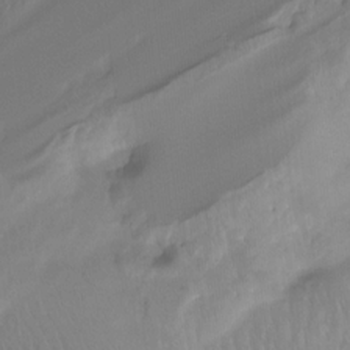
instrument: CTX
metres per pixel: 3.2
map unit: Ht
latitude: -15.3699
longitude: -45.4615
